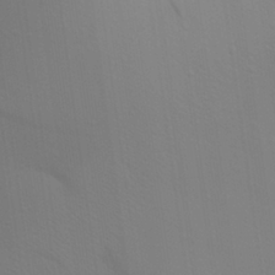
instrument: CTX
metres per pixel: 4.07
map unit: Aa
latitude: 29.0080
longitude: -135.0269
